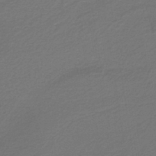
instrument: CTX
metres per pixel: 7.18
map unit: lHb
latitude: -38.9542
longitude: 55.2376
